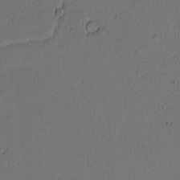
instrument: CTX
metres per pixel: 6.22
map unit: lAvf
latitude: 8.9514
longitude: 166.8597
